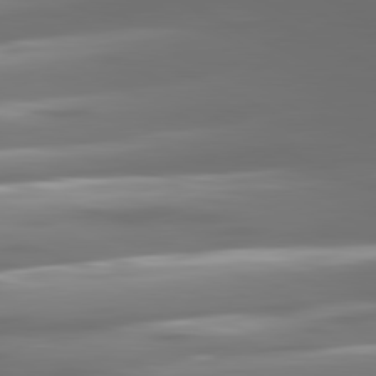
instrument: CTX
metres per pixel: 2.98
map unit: lApd
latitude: 81.0080
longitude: -139.4804
